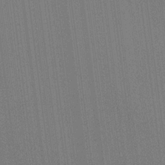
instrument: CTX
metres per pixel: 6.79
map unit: HNhu
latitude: 13.4804
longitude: 14.3684
